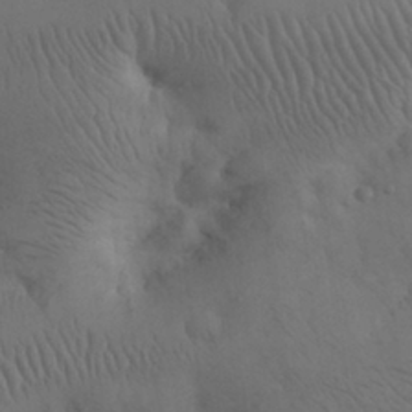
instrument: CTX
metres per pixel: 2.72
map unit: eHh
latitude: 31.2159
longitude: -67.6316
